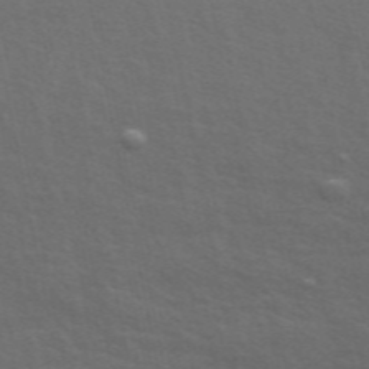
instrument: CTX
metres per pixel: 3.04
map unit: ANa
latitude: 49.2537
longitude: -75.0458
